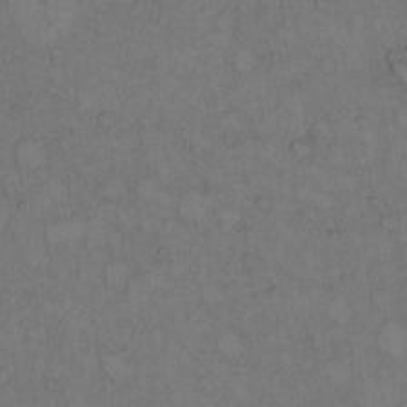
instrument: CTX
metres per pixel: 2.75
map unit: Hto
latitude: 8.8569
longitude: -58.8002
